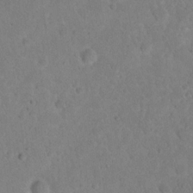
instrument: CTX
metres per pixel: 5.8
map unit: eHh
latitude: 20.2712
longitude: -63.0459
